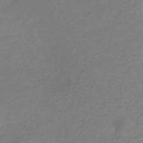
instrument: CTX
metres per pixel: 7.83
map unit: HNb
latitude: -34.1606
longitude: 52.8219
